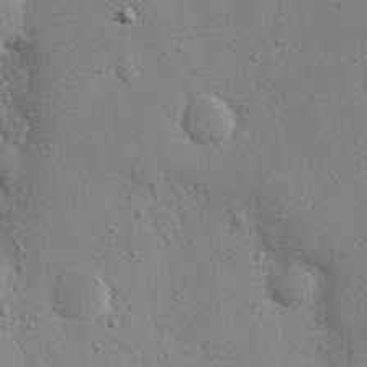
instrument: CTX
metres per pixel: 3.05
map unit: eHh
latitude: 18.7813
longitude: -71.3293
